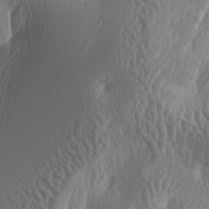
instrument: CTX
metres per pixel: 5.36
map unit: lAa
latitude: -6.1605
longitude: -128.9325
